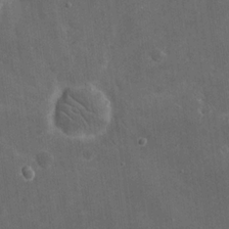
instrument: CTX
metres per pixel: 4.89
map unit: eHh
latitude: 19.8961
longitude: -65.7639
